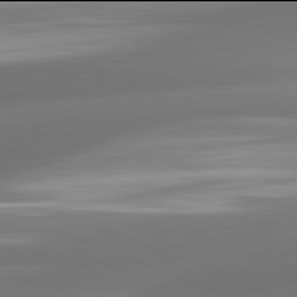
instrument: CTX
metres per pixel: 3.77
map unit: lApd
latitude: 81.9906
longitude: -161.4615
